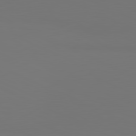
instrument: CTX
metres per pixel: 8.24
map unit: lApd
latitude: 81.2348
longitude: 147.6155
